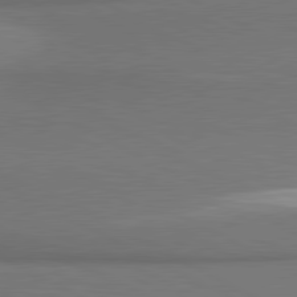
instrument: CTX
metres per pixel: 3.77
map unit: lApd
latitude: 81.0647
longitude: 176.2362
